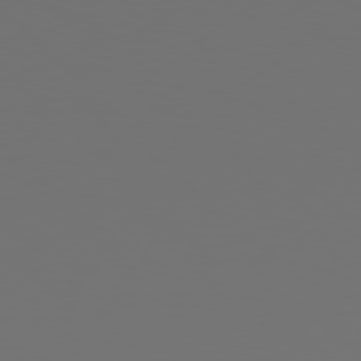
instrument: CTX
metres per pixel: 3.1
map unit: Hpe
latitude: 77.8961
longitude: -176.1578
